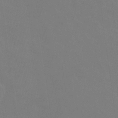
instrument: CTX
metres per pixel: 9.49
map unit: eHb
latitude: -38.5763
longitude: 75.2187
